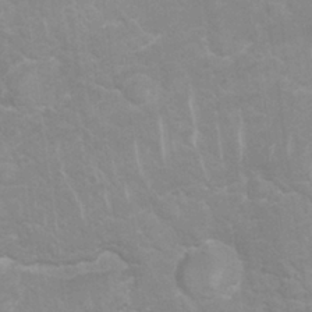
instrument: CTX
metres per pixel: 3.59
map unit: Nhu
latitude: 26.4034
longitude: -62.2145
